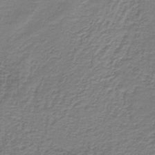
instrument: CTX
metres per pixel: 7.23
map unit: HNb
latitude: -38.9542
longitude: 51.1431
